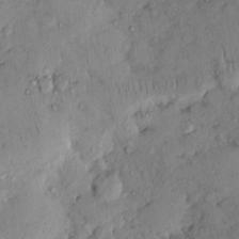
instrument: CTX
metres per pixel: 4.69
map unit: eHh
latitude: 0.0822
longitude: 16.4062
